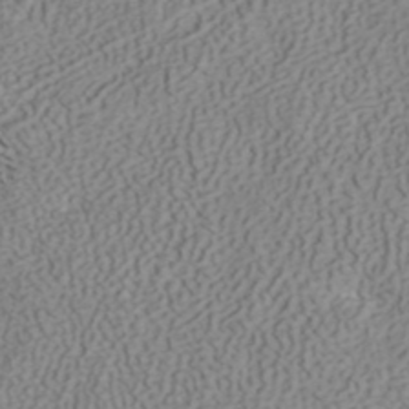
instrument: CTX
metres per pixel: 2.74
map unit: ANa
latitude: 40.5356
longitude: 33.8612
